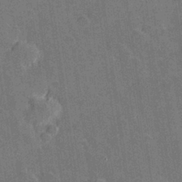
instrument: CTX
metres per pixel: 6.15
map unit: Hve
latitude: 27.9339
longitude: 144.2362
